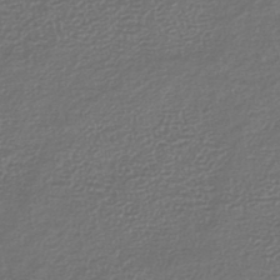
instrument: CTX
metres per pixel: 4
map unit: lHb
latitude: -43.3698
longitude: 71.1998
